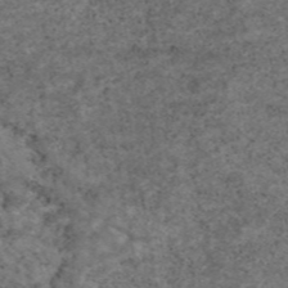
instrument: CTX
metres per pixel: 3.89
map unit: eAb
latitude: 46.5357
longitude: 117.7288
